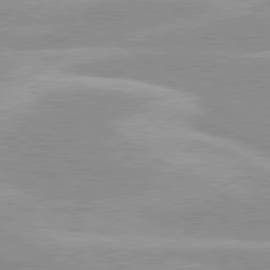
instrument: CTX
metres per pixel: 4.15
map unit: lApd
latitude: 80.1011
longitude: -124.4223
